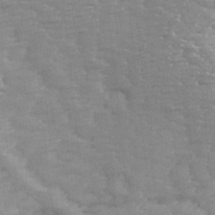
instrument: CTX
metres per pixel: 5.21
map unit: Ave
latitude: 14.0444
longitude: -105.0270
